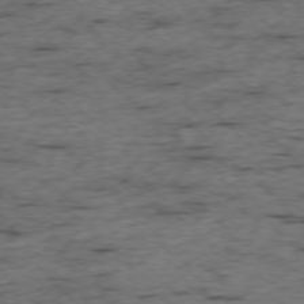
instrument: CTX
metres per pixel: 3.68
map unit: Ap
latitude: -76.4629
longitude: -90.8758
